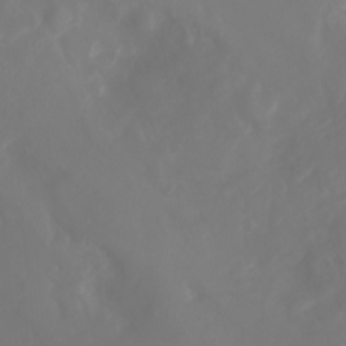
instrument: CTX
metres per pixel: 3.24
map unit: Ht
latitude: -3.5021
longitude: -62.1767
